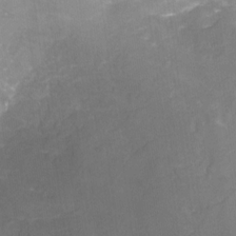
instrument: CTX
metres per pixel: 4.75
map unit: Nhu
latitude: -25.6155
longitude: -57.2914
